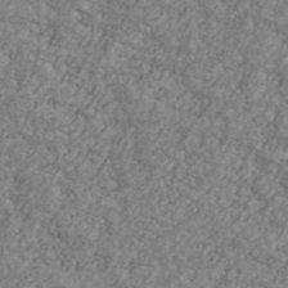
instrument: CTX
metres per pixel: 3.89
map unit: Ave
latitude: 41.5749
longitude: -110.8380
